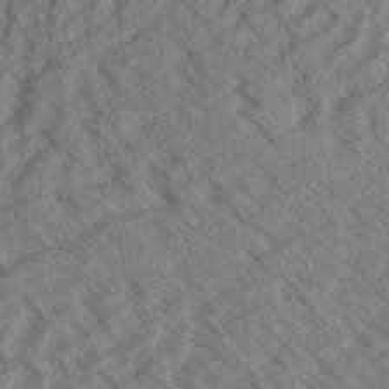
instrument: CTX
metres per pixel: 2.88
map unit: Aa
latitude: 32.4790
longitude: -138.6679
